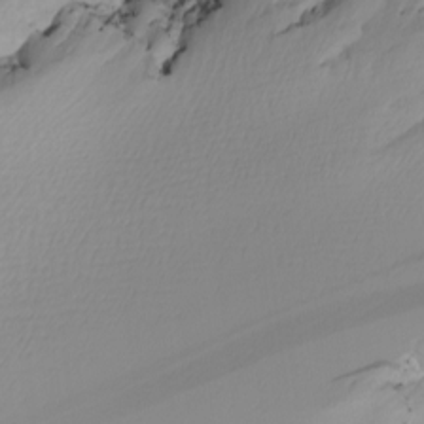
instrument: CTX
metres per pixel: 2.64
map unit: Nhu
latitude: -4.8786
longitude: -94.8758
